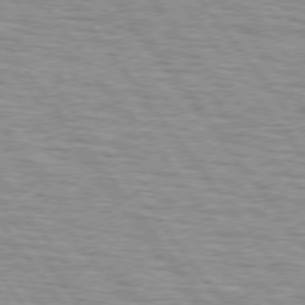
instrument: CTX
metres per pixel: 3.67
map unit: lApd
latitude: 75.1403
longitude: -75.7072
